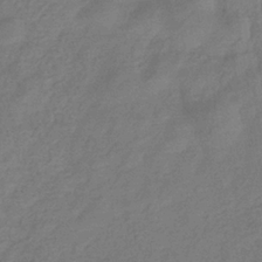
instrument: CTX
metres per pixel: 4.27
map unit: eHb
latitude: -33.5777
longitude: 75.0298
